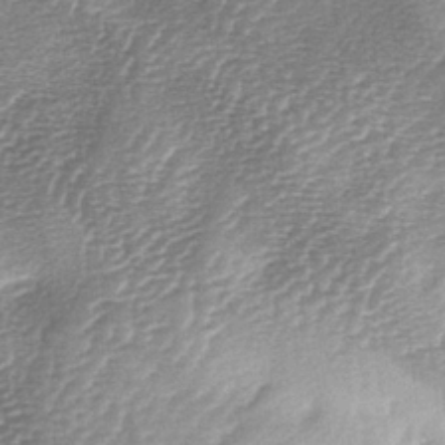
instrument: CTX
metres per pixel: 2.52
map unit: lAa
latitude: -4.2550
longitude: -128.1767
